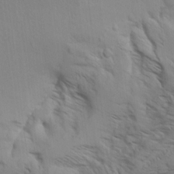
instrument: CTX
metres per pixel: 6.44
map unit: Aa
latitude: 8.8002
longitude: -140.8758
